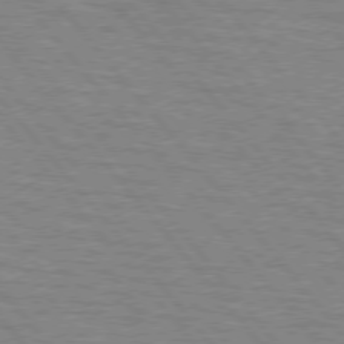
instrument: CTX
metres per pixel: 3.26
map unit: lApd
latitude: 75.8017
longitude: -75.0647
